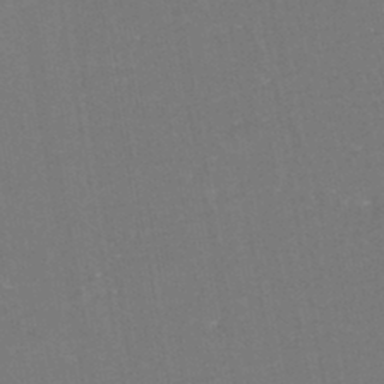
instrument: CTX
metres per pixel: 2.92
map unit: eHh
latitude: -44.6896
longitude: -28.8569
